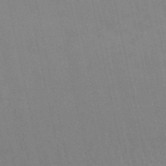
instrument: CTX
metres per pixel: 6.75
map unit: lHb
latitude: -49.3321
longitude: 70.5196
